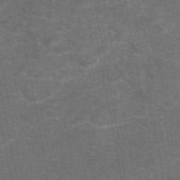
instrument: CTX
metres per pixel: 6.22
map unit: eAb
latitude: 47.9339
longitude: 105.5399
